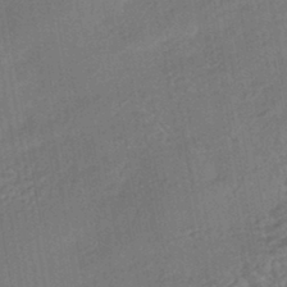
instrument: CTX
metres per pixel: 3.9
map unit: HNhu
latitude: -43.5966
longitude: 91.8423
